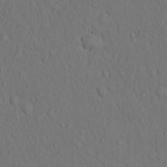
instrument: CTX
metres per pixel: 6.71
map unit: Hto
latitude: 14.4790
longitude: -61.9339
